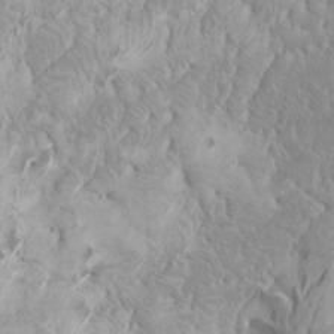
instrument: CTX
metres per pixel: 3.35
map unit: Htu
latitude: -6.7085
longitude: -71.5182
